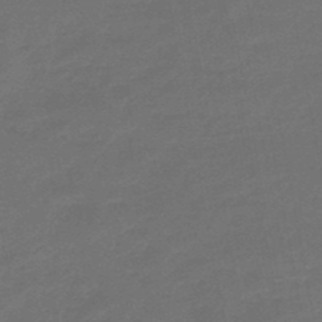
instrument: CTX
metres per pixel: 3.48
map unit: lHb
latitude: -47.8044
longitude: 82.5763
